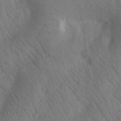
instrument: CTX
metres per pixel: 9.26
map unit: Htu
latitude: -0.4440
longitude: 173.6533
